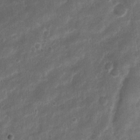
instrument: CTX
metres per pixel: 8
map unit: Nhu
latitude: 3.1970
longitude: -16.4412
